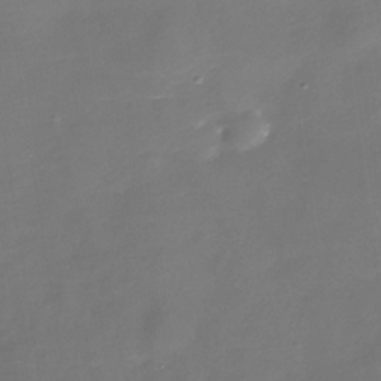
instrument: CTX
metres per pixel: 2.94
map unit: Nhe
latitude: -35.6344
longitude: -90.1200
